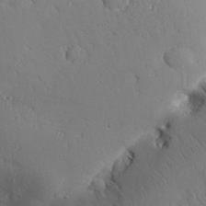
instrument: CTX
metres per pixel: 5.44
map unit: Aa
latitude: 31.3671
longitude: -143.4049
